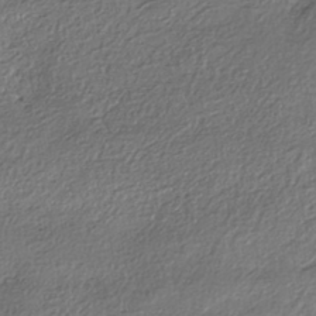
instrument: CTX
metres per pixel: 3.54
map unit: eHh
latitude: -41.7855
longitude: 122.9920
